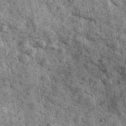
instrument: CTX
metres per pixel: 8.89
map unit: Ave
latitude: 40.3089
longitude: -107.3671
